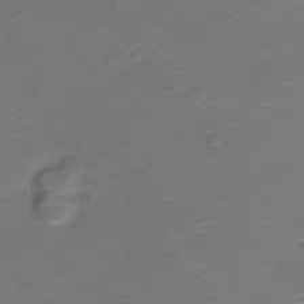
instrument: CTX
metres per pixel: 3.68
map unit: Nve
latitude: -20.8974
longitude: 105.7855
